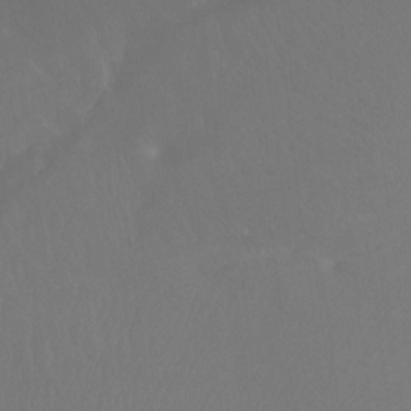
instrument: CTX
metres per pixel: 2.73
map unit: Ht
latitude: -8.7463
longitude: -33.5938
